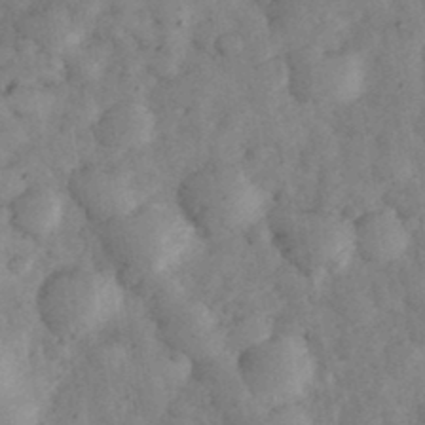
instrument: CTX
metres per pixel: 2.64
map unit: eHh
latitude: 35.1403
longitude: -68.8569
